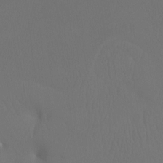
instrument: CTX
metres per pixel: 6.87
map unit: Htu
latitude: -7.3509
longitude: -32.4979
